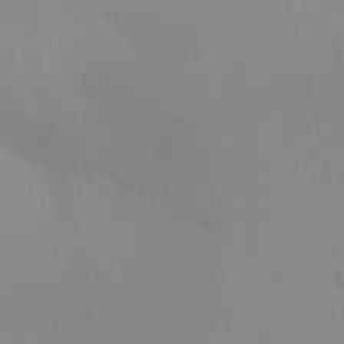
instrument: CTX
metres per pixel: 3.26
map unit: Aa
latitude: 32.1578
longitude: -145.9339
